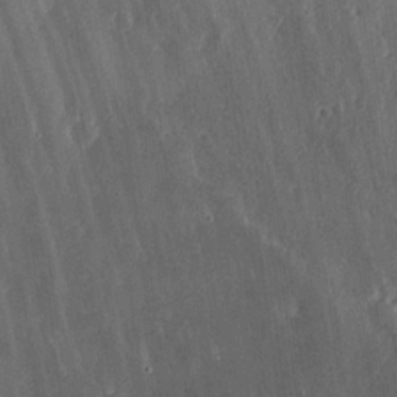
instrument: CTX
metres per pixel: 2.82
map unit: lHvf
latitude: 18.9136
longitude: -116.2900
